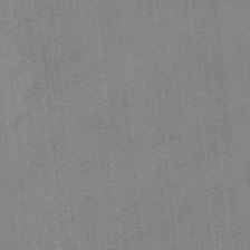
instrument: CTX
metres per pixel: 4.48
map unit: ANa
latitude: -38.1606
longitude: 95.2942
